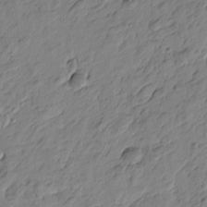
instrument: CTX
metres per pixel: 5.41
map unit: Htu
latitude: -3.5777
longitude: -178.6302
